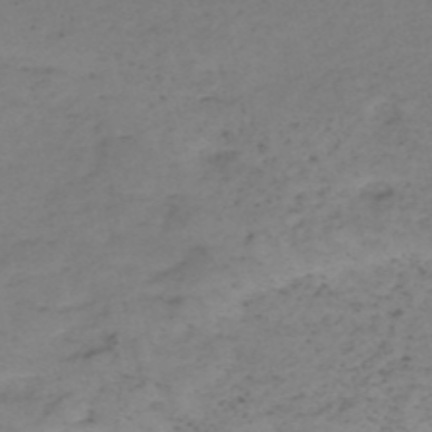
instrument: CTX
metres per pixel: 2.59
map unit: HNb
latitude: -50.6329
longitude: -54.0822
